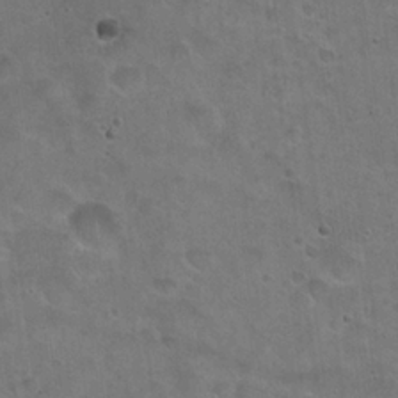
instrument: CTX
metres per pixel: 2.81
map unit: Hto
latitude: 22.5546
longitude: -52.7813
